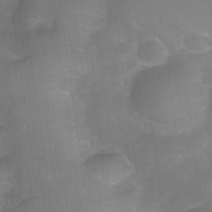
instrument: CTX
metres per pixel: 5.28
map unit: Nve
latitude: -27.3131
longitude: -148.0633
